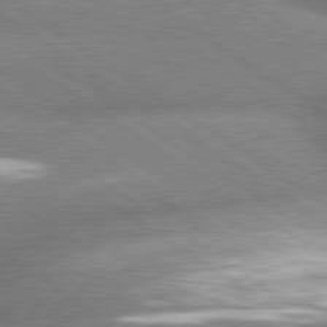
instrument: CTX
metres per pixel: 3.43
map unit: lApd
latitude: 80.1011
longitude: -161.1970
